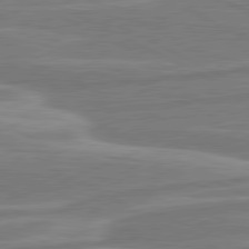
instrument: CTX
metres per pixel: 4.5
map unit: lApd
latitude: 80.8758
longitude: -174.6680
